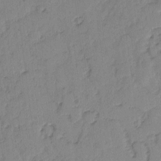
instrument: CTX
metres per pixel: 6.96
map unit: lAvf
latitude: -2.5762
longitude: -105.2348
